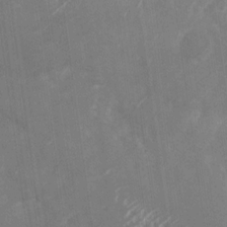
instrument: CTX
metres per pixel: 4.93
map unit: Nhu
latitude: -27.6343
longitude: -74.8380
